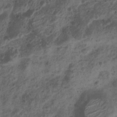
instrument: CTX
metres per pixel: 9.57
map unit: Nhu
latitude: 6.9892
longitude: -21.4615
